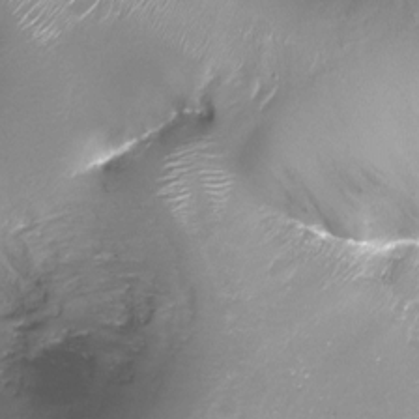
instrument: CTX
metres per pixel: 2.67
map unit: Ht
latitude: -16.5385
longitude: -43.4804
